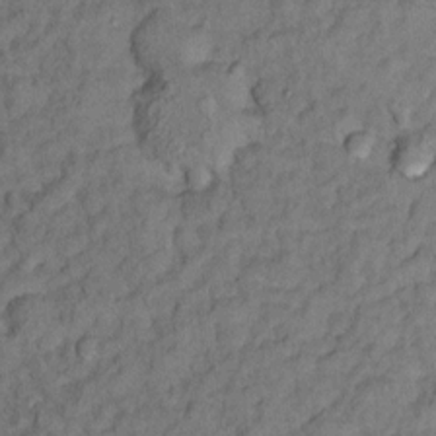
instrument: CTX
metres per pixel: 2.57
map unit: Ht
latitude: 11.4804
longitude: -33.8772
